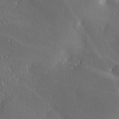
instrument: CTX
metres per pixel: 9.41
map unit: Ave
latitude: -6.5007
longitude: -120.6491
